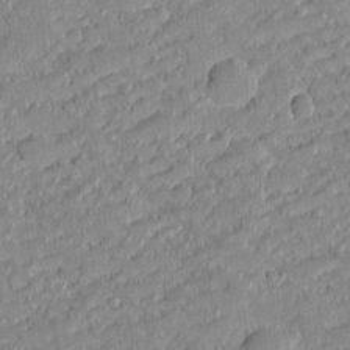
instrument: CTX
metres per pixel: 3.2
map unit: eHh
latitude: -2.1416
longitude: -82.9891
